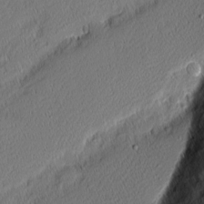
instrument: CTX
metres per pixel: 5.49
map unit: Nhu
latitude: 1.6505
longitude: -77.6505
